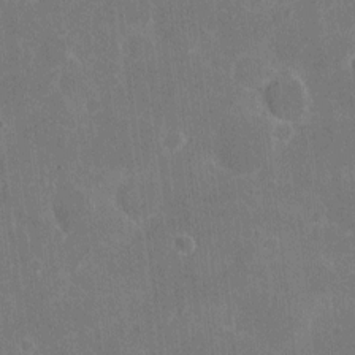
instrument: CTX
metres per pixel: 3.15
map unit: eHh
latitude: 6.6113
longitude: -67.1970
